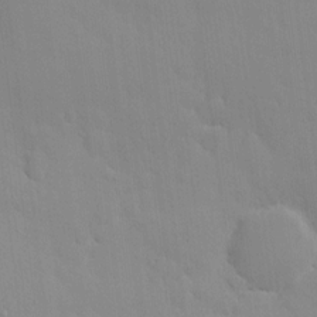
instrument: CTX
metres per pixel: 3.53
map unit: HNhu
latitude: 5.6505
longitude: 1.1998
